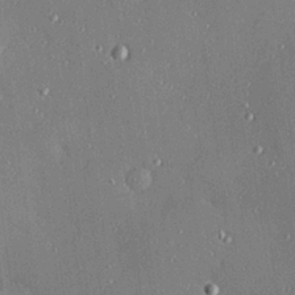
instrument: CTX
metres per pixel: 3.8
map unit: Hve
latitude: 26.1956
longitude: -90.1200
